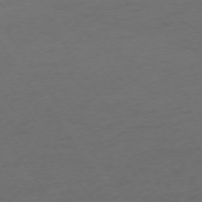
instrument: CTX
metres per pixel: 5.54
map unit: Ap
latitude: -74.5574
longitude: -71.9717
